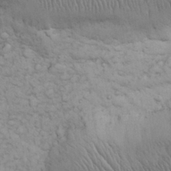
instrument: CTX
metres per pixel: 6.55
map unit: eHh
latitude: 31.8962
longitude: -67.5371
